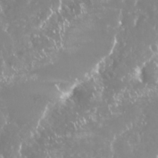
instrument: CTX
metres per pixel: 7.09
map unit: Nhu
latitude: 29.0647
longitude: -59.8205
